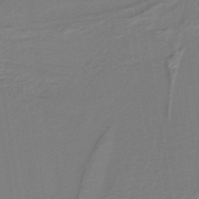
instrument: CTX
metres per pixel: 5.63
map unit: lHb
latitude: -38.6519
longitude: 55.9367
